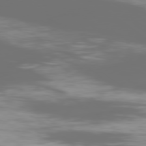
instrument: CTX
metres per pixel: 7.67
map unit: Ap
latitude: -79.4832
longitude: -60.2333
